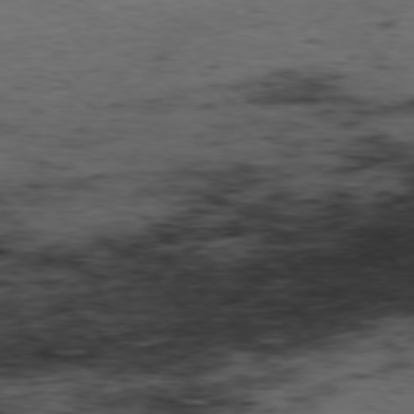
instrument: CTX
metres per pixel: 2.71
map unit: Hpe
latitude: -77.3510
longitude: 12.4440
